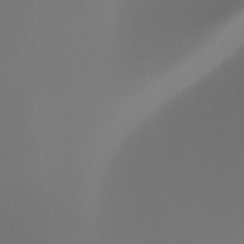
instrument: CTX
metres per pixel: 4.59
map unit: HNhu
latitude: -47.8989
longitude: 30.1039
